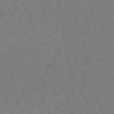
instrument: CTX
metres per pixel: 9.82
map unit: eHb
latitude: -47.1620
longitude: 82.1606
